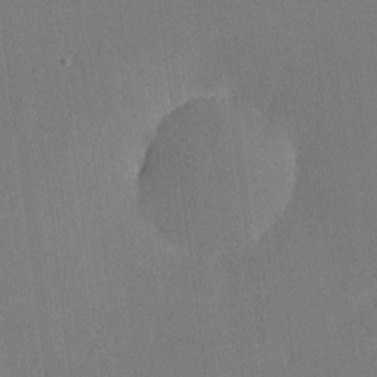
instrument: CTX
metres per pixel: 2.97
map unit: lHvf
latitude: -10.1984
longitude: -100.5735
